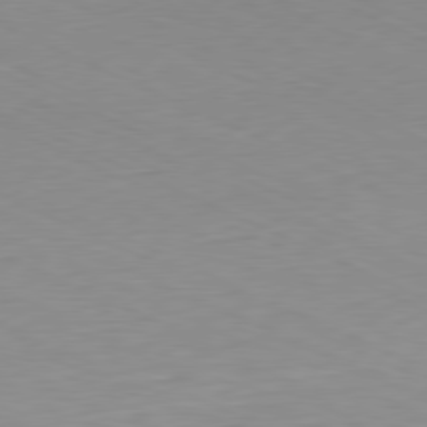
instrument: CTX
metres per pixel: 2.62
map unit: Ap
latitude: -81.4077
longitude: -69.1970
